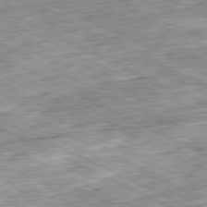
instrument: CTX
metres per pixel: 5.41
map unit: Ap
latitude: -81.2943
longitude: -88.5546
